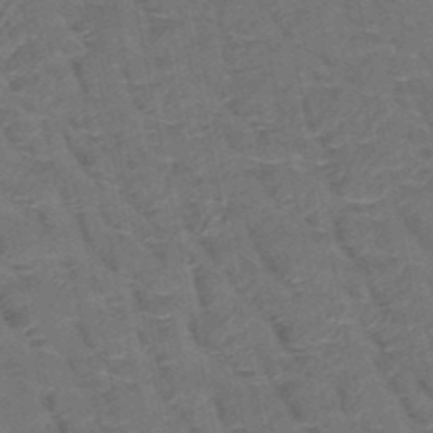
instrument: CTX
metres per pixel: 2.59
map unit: HNb
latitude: -50.6896
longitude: -47.6883
